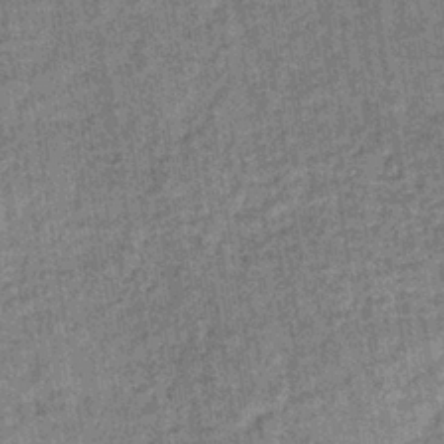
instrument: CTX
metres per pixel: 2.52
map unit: lHb
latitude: -35.6722
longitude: 64.0661
